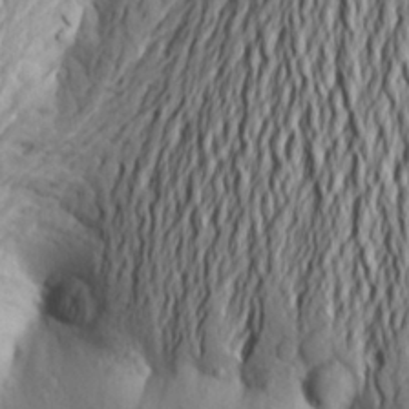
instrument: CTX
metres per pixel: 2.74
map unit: Aa
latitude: 25.8205
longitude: -149.5371
